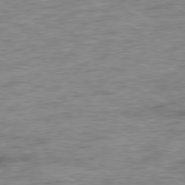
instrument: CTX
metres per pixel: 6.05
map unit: Ap
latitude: -79.8800
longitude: -48.4223
